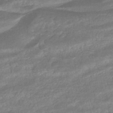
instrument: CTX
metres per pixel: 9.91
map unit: HNhu
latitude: -45.1242
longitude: 94.1983
